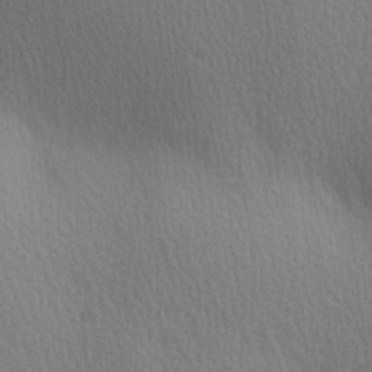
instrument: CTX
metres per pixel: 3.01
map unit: Ave
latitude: 3.6316
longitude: -112.2144
